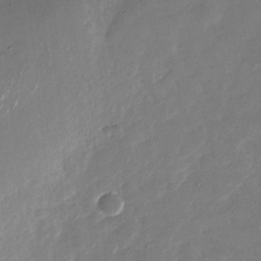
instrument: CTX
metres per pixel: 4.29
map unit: Nhu
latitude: -27.8044
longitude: -73.8584
